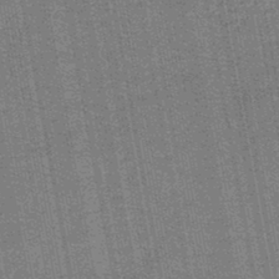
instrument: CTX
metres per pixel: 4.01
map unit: lHb
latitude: -44.6707
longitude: 58.0472
